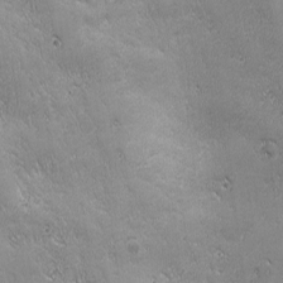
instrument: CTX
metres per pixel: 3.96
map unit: Ave
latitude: -7.5021
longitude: -121.4805
